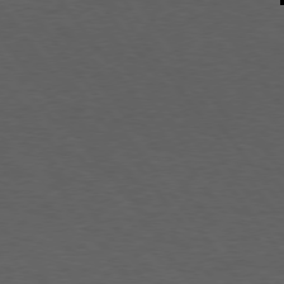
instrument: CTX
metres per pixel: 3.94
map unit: Hpe
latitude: 75.4238
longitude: -130.5546
